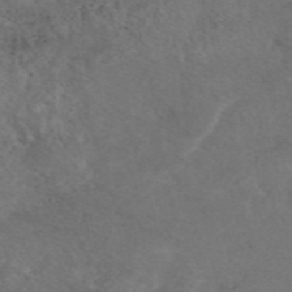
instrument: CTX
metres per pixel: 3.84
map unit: eAb
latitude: 47.0270
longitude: 117.3887
